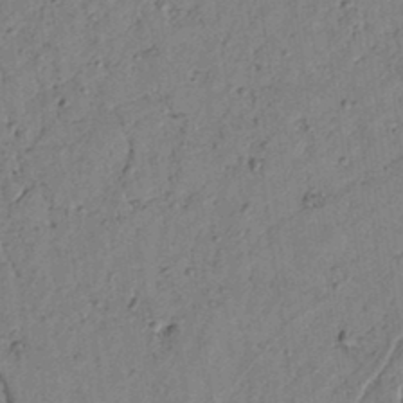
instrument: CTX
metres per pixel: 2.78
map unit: lAvf
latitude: 5.6694
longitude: 160.1606
